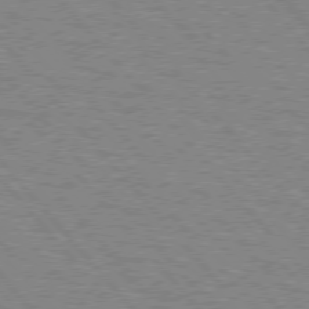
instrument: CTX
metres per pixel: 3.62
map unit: lApd
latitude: 75.7828
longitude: -75.6127
